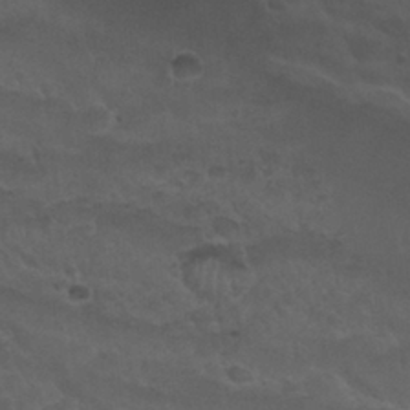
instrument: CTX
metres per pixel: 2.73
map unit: Nhu
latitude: 29.7260
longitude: -50.8380
